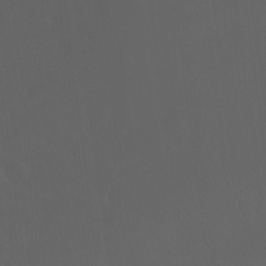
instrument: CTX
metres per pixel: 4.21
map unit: Ht
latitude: -7.8044
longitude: -38.8947
